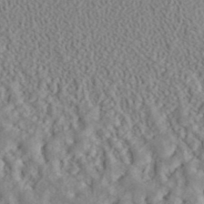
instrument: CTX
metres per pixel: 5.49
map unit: ANa
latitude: 40.2144
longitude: 28.1417
